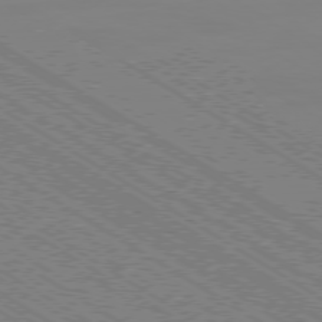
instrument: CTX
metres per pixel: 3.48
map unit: Ap
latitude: -79.1431
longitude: -78.7058
